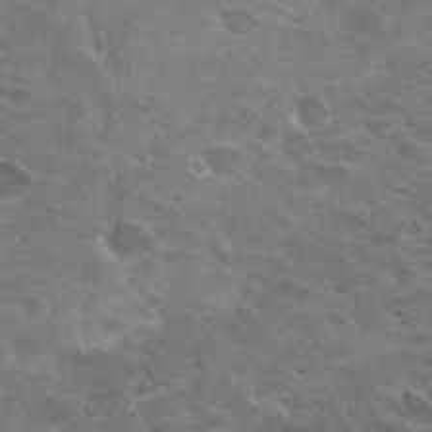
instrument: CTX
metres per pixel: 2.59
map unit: Hto
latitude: 31.9717
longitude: -44.1766
